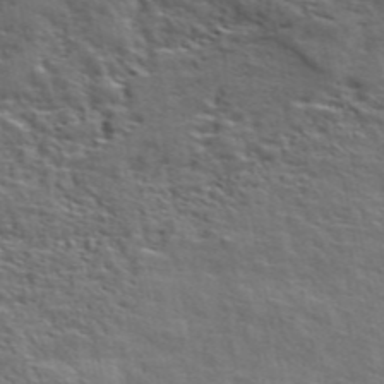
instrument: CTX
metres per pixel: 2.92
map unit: ANa
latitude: 47.7450
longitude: -76.6490
